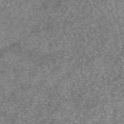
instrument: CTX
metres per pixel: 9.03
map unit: eAb
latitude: 46.2901
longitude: 103.4266
